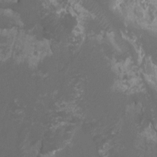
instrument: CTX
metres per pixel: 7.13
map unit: Ht
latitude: -0.8975
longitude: -18.1389
